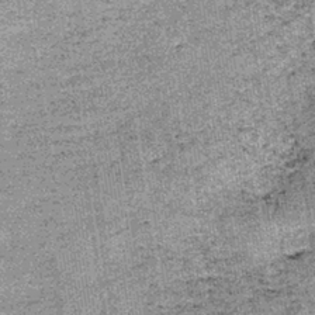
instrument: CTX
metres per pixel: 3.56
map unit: lHb
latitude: -39.2565
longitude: 67.2187
